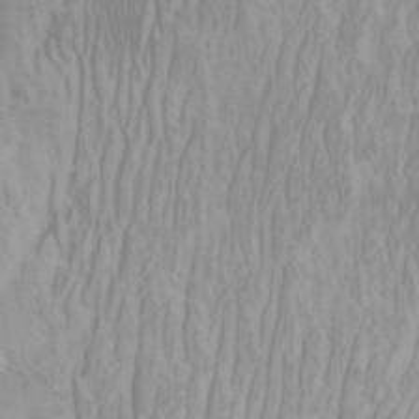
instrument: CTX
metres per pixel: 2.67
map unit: Htu
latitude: -4.6329
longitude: -72.4223
